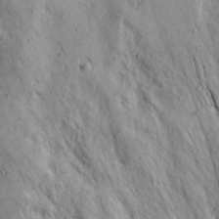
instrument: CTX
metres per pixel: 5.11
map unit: Ave
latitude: 22.8758
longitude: -134.7435
